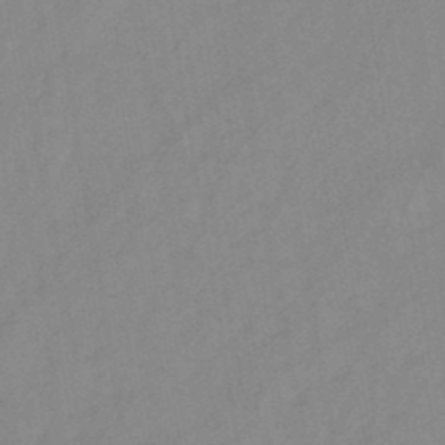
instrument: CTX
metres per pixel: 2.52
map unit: HNb
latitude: -45.5021
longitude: -39.0836
